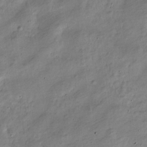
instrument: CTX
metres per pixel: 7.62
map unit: Nve
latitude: -25.2754
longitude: 106.2929
